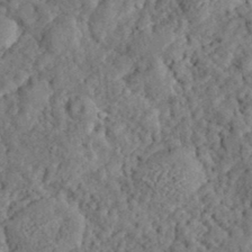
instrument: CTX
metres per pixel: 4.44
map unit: eHh
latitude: 35.6694
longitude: -78.6491
